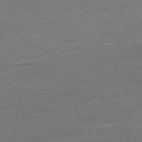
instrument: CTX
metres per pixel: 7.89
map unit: Ap
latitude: -78.8975
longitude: -100.8947
